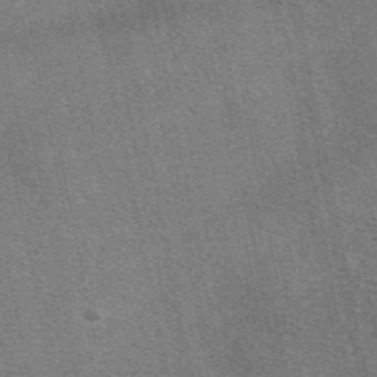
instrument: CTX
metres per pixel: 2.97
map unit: eAb
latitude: 48.6490
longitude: 114.2739
